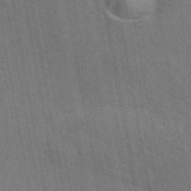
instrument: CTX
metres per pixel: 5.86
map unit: eAb
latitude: 43.3482
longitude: 113.7289
